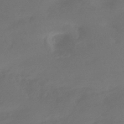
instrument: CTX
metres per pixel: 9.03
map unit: HNhu
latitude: -43.8800
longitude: 91.3888
